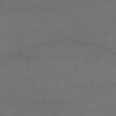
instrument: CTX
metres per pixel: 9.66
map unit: HNb
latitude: -52.8597
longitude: -41.3103
